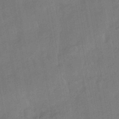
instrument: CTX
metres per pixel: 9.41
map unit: HNhu
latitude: -43.6154
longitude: 92.0472
